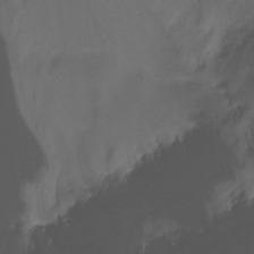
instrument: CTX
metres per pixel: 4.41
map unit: Nhu
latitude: -14.3873
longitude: -52.5735
